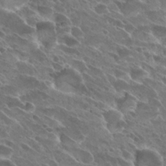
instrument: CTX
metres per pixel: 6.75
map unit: Hto
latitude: 28.1767
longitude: -41.6127
